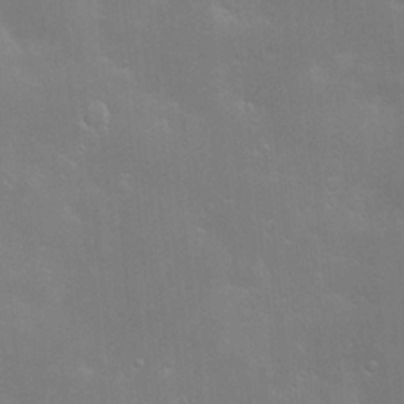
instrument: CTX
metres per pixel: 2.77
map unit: Hve
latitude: -10.6708
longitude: 174.3873
